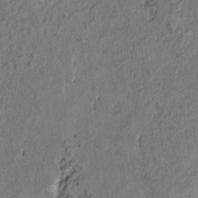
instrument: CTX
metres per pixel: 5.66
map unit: Ht
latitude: 8.9703
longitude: -32.3278
